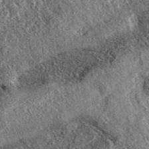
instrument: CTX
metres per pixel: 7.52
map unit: eAb
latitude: 37.0080
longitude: 109.4832
